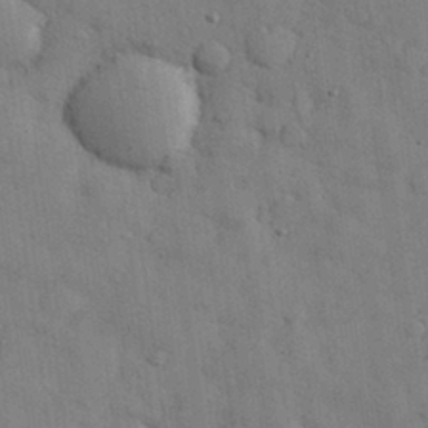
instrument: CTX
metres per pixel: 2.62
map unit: eHh
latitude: 28.2522
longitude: -74.7435
